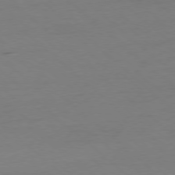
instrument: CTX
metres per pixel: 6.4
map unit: Ap
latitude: -78.2928
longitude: -70.1956
